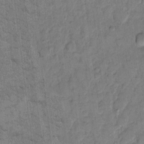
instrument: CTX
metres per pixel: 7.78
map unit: eHh
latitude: 11.0648
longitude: -65.0647
